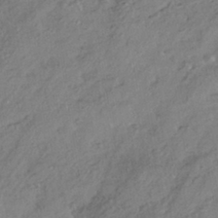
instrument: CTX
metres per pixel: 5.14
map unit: HNhu
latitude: -41.0675
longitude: 107.1620
